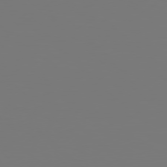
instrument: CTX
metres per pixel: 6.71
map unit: Hpe
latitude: 78.2712
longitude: -162.7247
